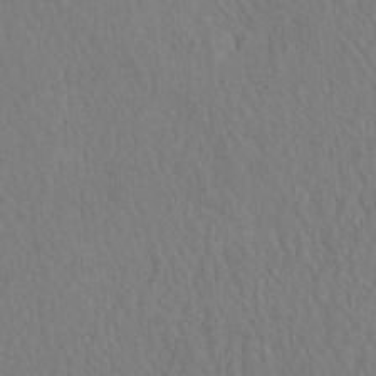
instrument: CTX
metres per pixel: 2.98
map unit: eHh
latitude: -3.3509
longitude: 15.9178
